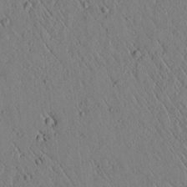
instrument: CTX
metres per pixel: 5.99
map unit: lAvf
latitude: 6.0255
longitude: 159.1431
